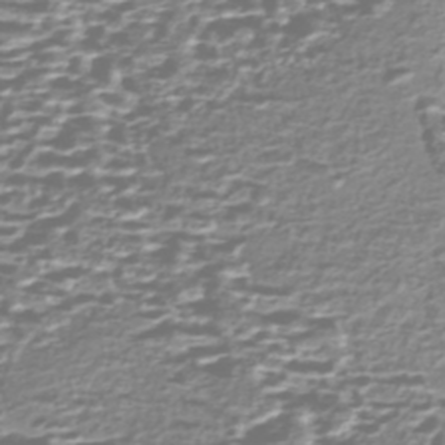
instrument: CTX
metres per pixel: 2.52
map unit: Nhe
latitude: -47.1242
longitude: -171.5938
